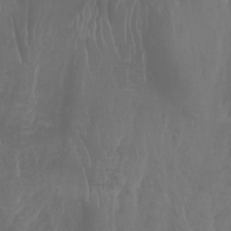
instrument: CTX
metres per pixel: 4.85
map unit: Aa
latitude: -7.9745
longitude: -77.4237
